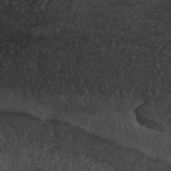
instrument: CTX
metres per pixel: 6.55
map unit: ANa
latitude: 44.7246
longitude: 38.8786
